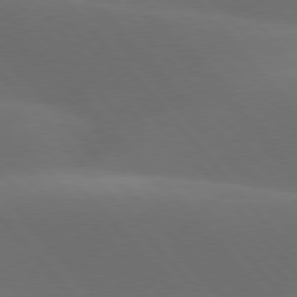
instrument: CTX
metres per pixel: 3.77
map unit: lApd
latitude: 77.9339
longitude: -53.5560
